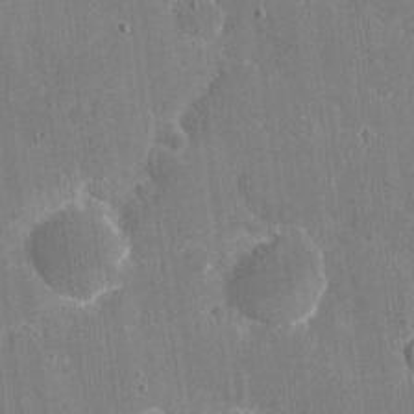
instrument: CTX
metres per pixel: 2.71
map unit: eHh
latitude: 6.2145
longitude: -67.8016
